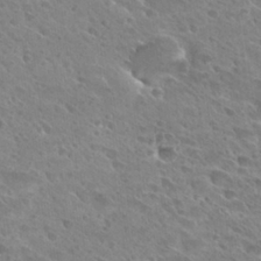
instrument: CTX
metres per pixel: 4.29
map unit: Hto
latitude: 28.0822
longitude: -39.3671
